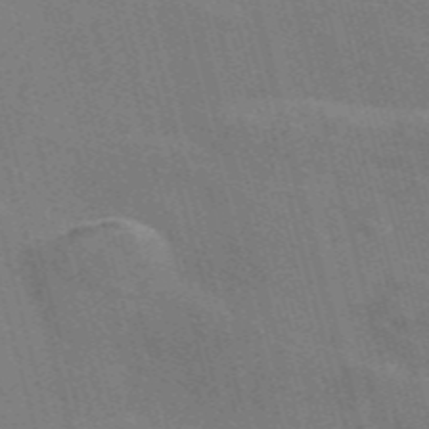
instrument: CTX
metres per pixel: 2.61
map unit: Nve
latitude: -57.8233
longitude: 62.5573
